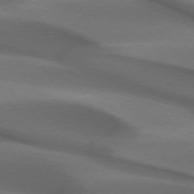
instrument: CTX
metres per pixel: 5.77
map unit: lApd
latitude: 73.2537
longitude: -52.2523
